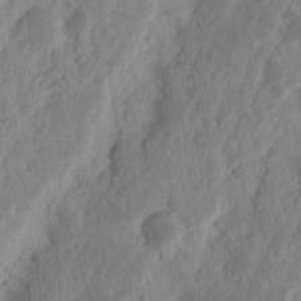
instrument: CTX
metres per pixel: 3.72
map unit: Nhu
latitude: 15.5938
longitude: -73.8584
